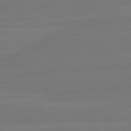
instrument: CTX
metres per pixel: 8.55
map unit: lApd
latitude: 82.0444
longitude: -178.1389
